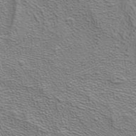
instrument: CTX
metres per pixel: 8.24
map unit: ANa
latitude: 38.6490
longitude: 20.2928
